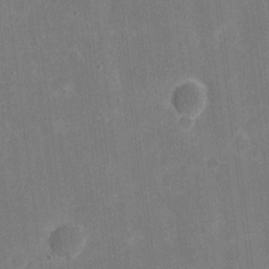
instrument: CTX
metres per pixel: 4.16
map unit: eHh
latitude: 6.0633
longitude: -67.1025
